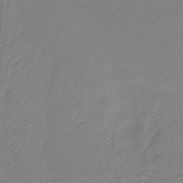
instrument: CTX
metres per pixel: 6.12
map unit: lHb
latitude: -42.9352
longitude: 60.5574
